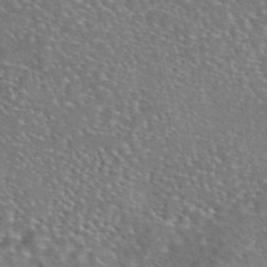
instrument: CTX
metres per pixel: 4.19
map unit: eAb
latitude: 45.3292
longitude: 113.8611
